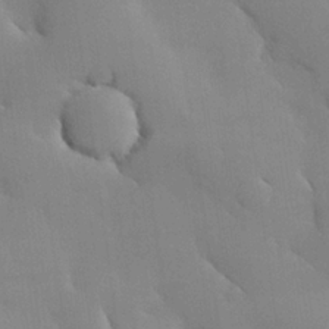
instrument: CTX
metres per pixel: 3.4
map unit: Hve
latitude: 24.8002
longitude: -91.4993
